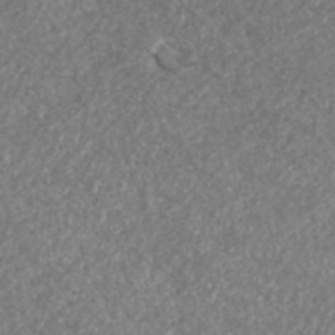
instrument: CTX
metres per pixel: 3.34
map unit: ANa
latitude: 41.0647
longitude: 26.0661
